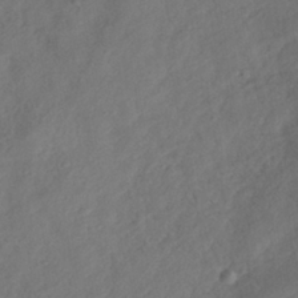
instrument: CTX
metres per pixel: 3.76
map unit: HNhu
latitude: -40.5763
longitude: 109.6722
